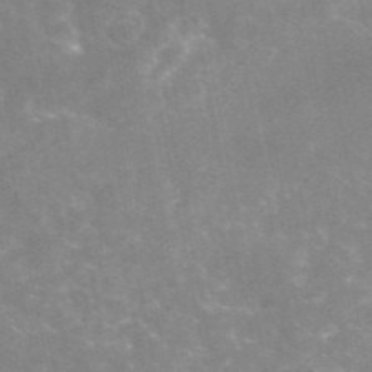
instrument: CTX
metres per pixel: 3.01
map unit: eAb
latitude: 46.0633
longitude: 124.4440
